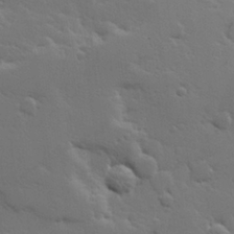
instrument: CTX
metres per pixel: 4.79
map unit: Hve
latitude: 26.1200
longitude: 144.6708
